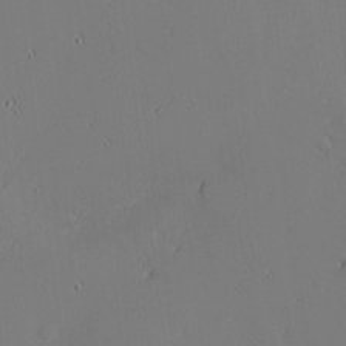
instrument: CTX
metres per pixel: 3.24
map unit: eHh
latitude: -3.7099
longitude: -81.3671
